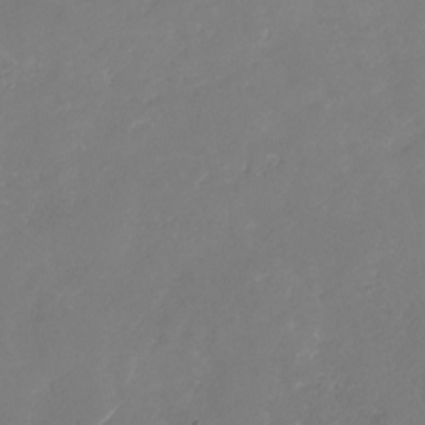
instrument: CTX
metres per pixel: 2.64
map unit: Nhu
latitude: -29.4454
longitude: -70.7624
